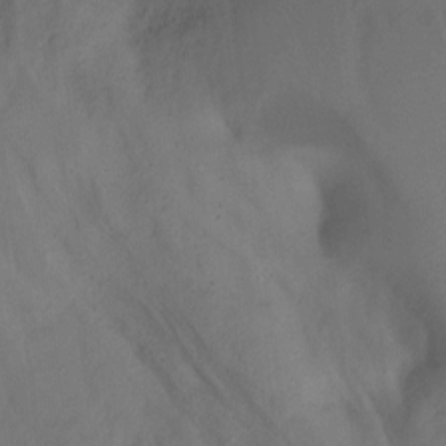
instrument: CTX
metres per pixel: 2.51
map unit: Hto
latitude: -7.3509
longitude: -50.3089
